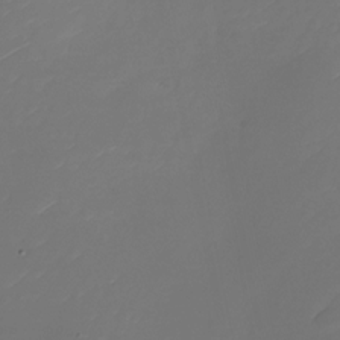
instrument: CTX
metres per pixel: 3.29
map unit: Nhu
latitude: -27.1242
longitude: -73.2915
